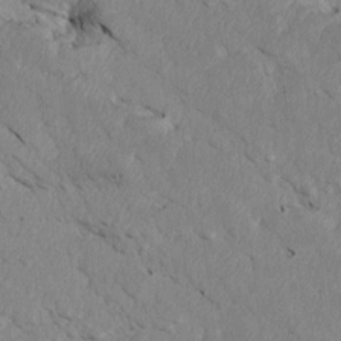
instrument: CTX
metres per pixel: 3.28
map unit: Htu
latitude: 3.4993
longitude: 152.8974
